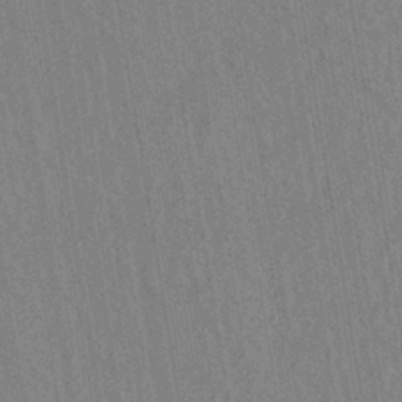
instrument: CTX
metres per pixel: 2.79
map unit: eHh
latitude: -39.7667
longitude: -26.5735
